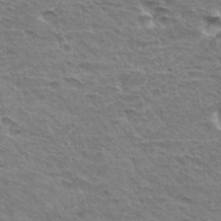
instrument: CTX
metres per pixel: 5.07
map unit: Hto
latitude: 34.3467
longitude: -45.2726
